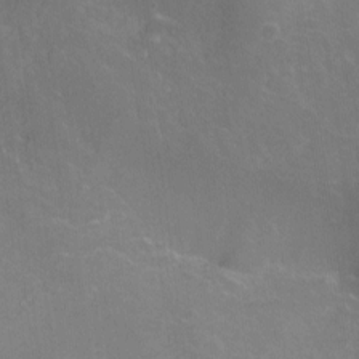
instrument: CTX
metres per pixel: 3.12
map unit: Nhu
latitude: -12.6519
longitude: -72.9136
